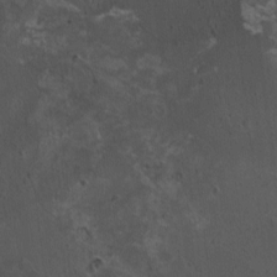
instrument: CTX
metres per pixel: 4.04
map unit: HNhu
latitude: 4.1389
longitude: 4.8786
